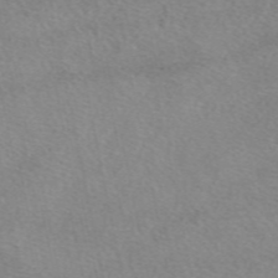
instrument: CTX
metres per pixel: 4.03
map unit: eAb
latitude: 49.1025
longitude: 106.9164
